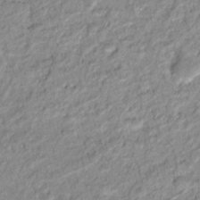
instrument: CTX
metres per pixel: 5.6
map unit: Hto
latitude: 16.3845
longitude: -37.2537
